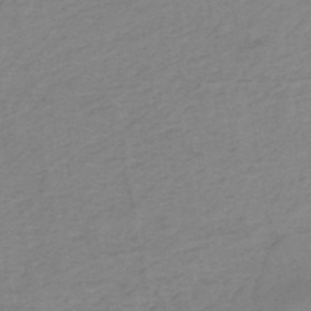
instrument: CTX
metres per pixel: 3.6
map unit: eHh
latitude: -44.8030
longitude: -29.7260
